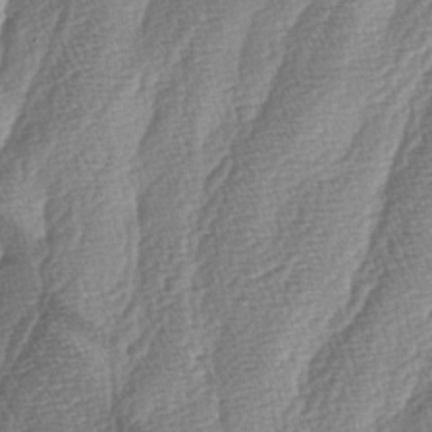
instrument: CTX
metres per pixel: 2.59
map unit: lAa
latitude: -4.8030
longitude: -129.4237
